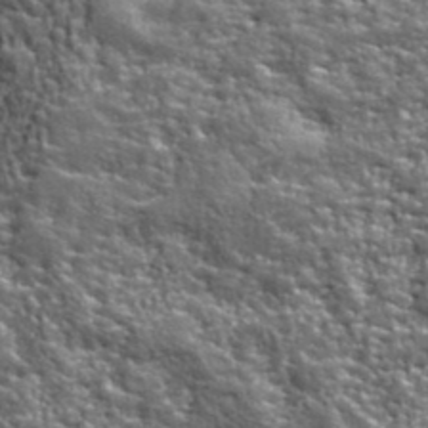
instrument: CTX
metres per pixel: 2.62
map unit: eHh
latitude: 42.0444
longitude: -91.6883
